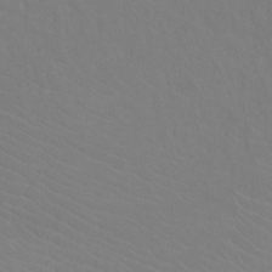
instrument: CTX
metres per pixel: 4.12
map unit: Ht
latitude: -9.3510
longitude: -38.3845
